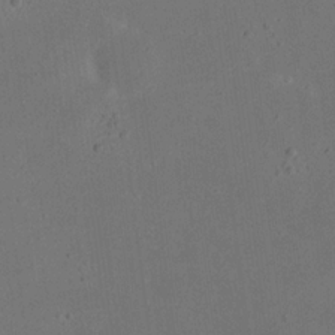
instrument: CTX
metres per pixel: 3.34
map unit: eHh
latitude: 18.4034
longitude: -70.8002
